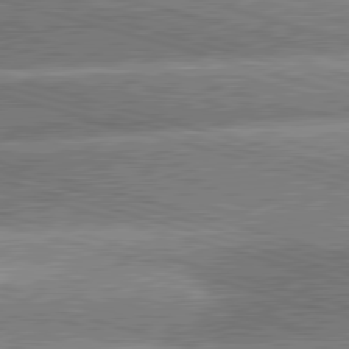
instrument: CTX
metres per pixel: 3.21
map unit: lApd
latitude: 81.2915
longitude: -162.9136
